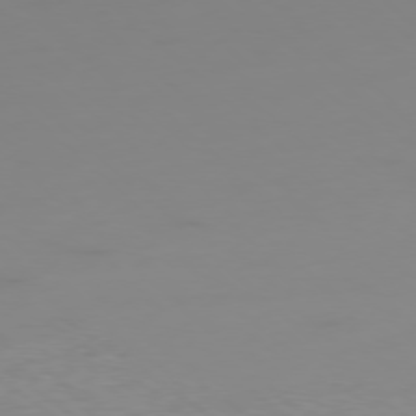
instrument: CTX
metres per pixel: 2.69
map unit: Ap
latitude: -78.4440
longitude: -64.9703
